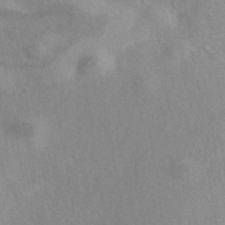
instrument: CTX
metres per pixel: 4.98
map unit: eAb
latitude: 40.1955
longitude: 108.2361
